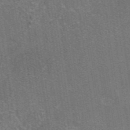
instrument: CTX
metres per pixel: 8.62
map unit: eAb
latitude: 46.9703
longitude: 114.9353
